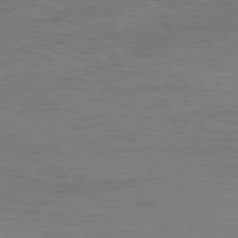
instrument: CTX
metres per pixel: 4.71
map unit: Ap
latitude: -79.5210
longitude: -78.1200
